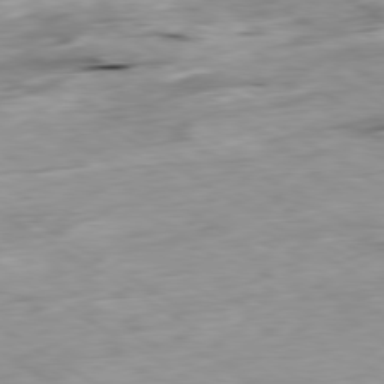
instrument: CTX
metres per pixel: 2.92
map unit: Ap
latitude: -79.9556
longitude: -89.1592
